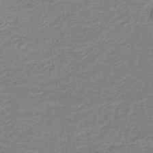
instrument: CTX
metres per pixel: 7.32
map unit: lHb
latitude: -41.4832
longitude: 53.5021
